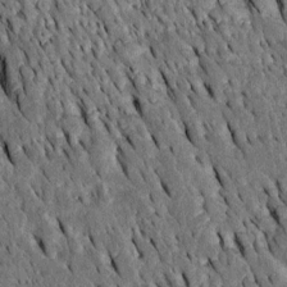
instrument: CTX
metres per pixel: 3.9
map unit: Htu
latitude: -3.0675
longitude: 150.7274
